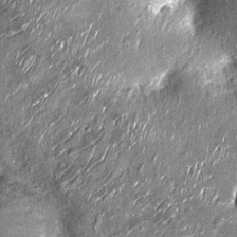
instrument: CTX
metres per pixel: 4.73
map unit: Nhu
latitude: -14.0094
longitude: -23.1025
